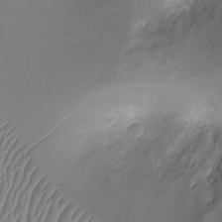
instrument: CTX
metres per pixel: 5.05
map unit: Ht
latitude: -8.5007
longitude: -20.1956
